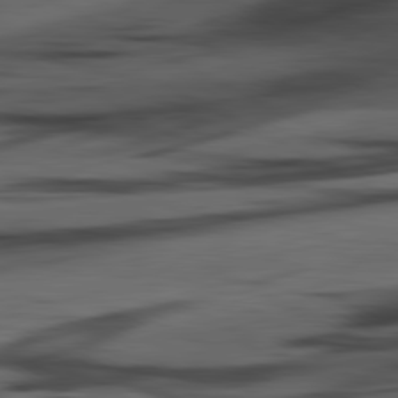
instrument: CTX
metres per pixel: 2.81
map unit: lApd
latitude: 80.8569
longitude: -85.0836
